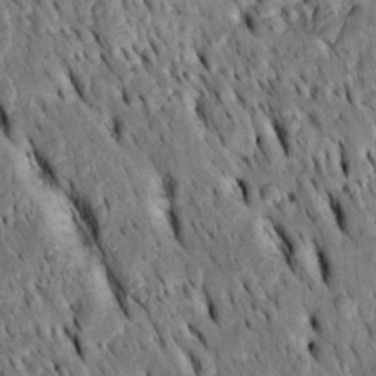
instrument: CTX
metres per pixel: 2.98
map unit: Htu
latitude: -3.0297
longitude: 150.5573
